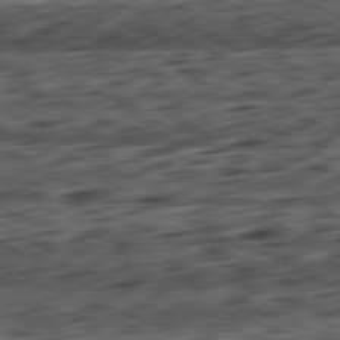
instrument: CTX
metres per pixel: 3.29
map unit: Ap
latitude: -82.1795
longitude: -78.0255
